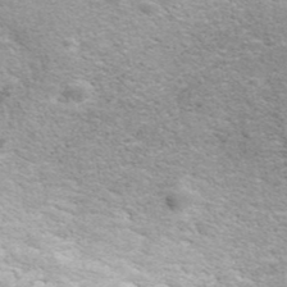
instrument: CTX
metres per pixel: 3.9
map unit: ANa
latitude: 41.3292
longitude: 18.1039
